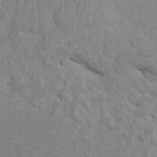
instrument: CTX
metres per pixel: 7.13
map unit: HNhu
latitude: 3.5560
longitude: -2.2900
